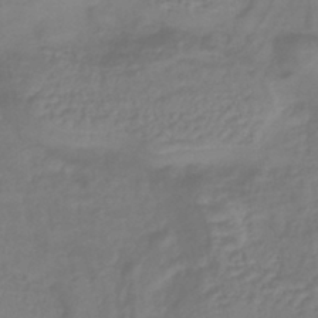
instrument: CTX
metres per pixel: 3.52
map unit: lHb
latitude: -43.2942
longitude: 81.1809
